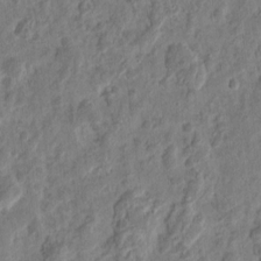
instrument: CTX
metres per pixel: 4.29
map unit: eHh
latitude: 10.1956
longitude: -73.9339
